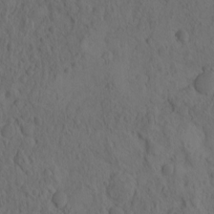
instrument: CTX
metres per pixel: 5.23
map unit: eHh
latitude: -1.1620
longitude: 15.9178
